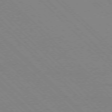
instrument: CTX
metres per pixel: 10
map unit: Ap
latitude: -77.3132
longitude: -66.4601
